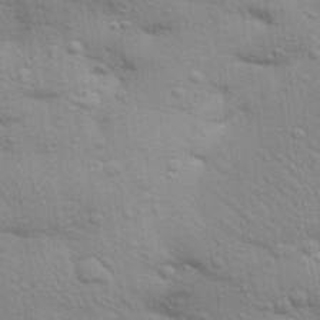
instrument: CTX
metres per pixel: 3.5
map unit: Aa
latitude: 32.1011
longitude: -146.4034
